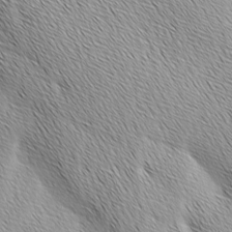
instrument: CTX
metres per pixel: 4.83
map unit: Ave
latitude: 1.9339
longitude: -114.3089
